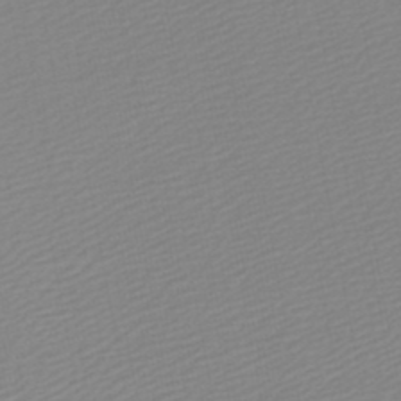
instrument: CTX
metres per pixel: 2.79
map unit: lHb
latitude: -46.3873
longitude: 57.1053
